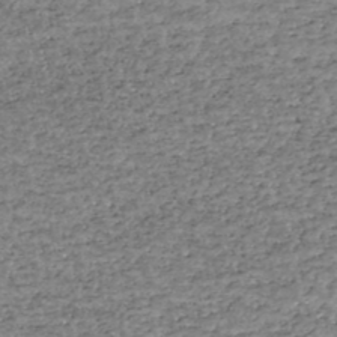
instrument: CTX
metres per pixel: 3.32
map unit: HNhu
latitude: -47.0108
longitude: 30.8975
